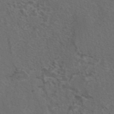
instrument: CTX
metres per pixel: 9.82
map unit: eAb
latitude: 43.5560
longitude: 104.6140
